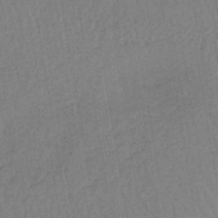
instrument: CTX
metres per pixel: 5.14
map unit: lHb
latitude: -40.8975
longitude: 60.6518
